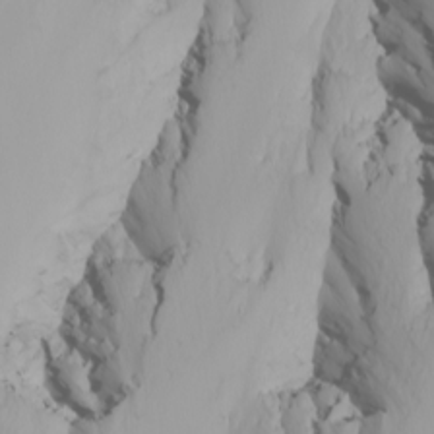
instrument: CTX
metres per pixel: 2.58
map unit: Nhu
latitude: -6.8597
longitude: -96.2145
